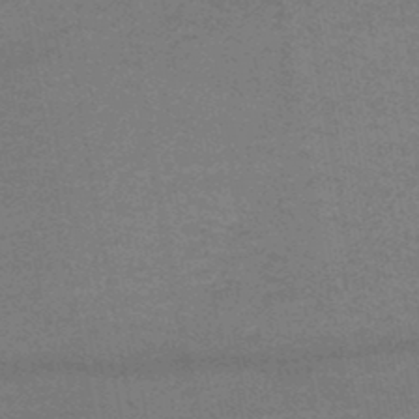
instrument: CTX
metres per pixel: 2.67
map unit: HNb
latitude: -47.6155
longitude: -39.5371
